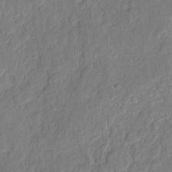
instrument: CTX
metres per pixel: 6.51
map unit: eHh
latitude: 6.4601
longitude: -73.2726
